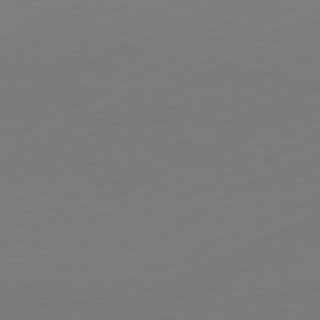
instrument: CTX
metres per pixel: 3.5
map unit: Hpe
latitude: -81.9178
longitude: 12.7841
